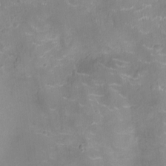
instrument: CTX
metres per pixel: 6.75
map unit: Ht
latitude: -4.6140
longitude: -15.5372
